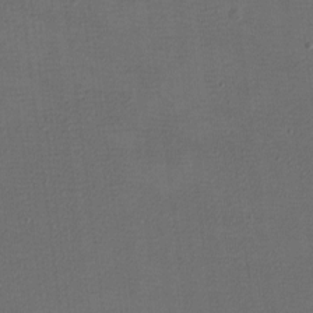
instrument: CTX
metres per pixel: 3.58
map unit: eHh
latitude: -2.6329
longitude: -73.7450
